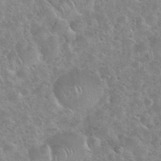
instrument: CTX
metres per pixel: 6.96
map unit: eHh
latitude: 35.7827
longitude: -60.4034
